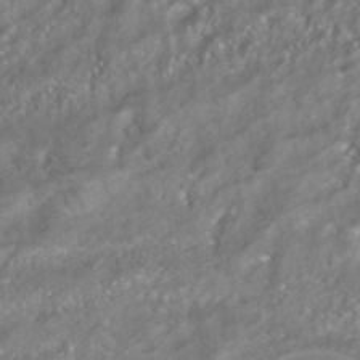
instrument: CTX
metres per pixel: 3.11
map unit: HNhu
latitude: -42.0849
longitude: 103.2754
